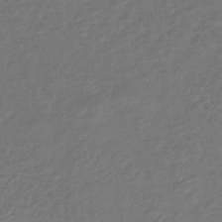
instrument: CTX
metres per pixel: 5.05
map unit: lHb
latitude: -43.0108
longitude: 67.7855
